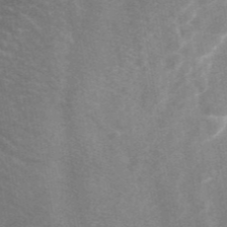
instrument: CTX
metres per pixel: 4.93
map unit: ANa
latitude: 43.8961
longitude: 26.6518
